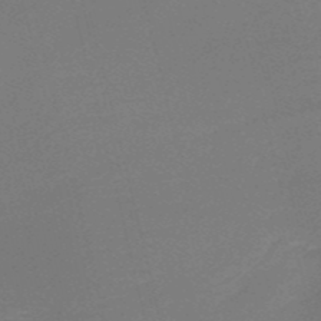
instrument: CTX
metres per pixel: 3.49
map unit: HNb
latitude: -50.8219
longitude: -41.6504
